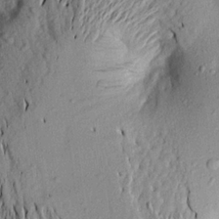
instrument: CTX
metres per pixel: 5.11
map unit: Aa
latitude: 20.2901
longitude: -148.8002
